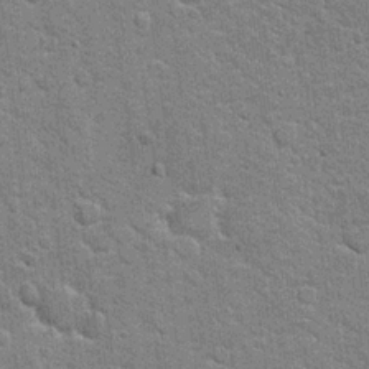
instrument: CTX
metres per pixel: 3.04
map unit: Hto
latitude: 20.8758
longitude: -48.3278
